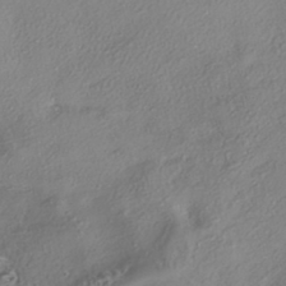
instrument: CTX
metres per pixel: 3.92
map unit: eHh
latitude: -42.3306
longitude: 121.9556
